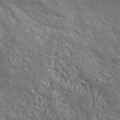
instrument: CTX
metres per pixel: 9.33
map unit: ANa
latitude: 42.7435
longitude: -87.5182
